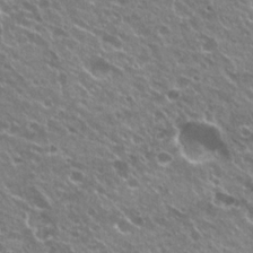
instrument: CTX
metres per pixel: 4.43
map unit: Hto
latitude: 23.2159
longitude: -31.9906
